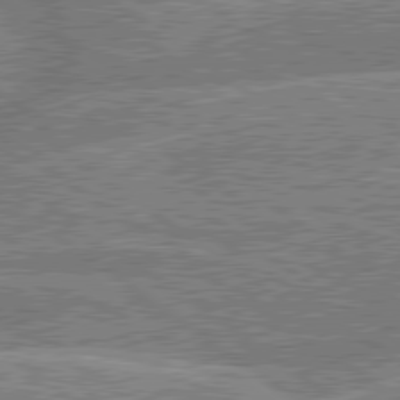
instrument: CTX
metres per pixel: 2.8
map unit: lApd
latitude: 79.7639
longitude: -156.5923
